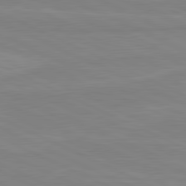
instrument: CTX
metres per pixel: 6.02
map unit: lApd
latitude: 81.2537
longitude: -173.0836
